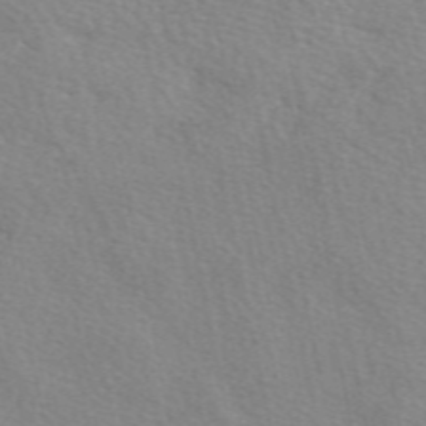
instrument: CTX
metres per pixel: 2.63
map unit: eAb
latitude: 50.6112
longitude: 116.6707
